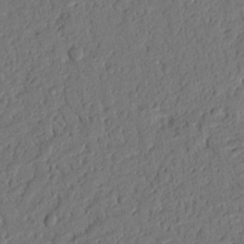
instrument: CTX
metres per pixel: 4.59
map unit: Nhu
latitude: 19.8961
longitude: -78.4412
